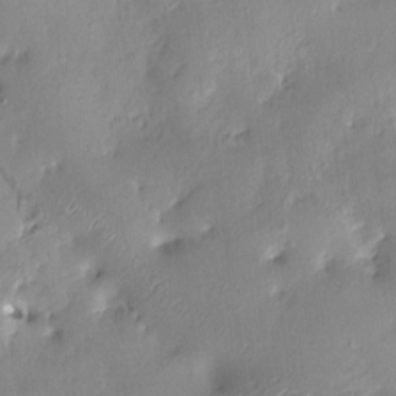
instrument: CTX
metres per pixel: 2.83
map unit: HNhu
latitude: 4.5168
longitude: -5.6505
